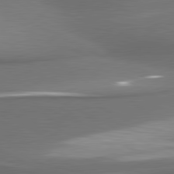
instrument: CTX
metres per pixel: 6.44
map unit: lApd
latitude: 80.9892
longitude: 175.8233
